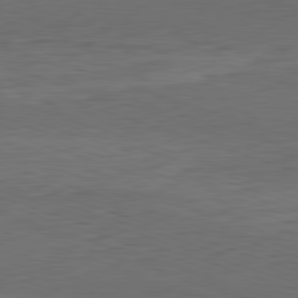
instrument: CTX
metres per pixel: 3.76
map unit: Hpe
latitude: -82.2550
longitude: 11.8800
